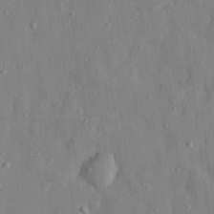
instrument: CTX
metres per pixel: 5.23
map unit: eHh
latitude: 28.6490
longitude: -76.7246
